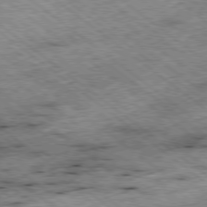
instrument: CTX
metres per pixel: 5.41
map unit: Ap
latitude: -79.0108
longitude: -51.1403
